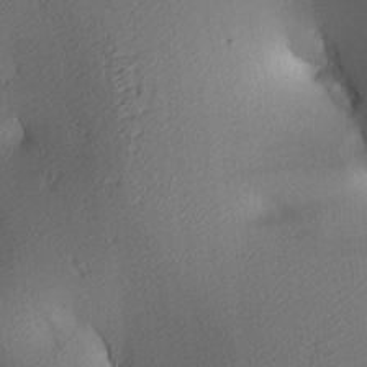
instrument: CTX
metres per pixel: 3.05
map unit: lAa
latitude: 4.0822
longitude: -116.3089
